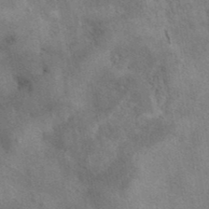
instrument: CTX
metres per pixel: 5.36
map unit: eAb
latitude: 40.3089
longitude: 106.8219
